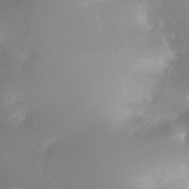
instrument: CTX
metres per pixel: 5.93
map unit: Nhe
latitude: -34.9920
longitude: -131.4805
